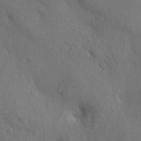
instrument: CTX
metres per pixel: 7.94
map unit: HNhu
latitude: 13.6316
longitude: 10.0472
